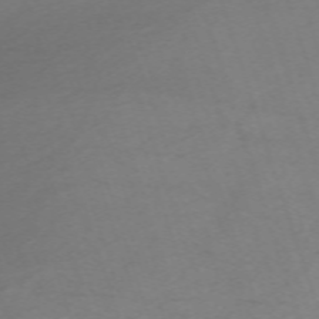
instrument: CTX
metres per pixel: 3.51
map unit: Nhu
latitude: -67.4454
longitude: 39.7478
